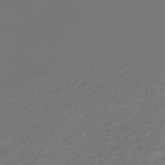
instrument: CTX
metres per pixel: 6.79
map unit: lHb
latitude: -43.9556
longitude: 71.2187
